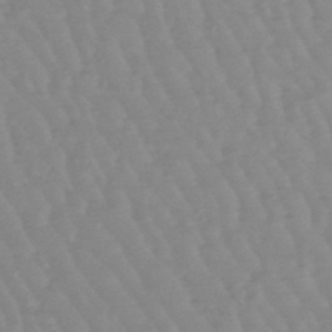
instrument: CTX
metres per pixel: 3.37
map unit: lHb
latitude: -48.5007
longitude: 77.4832
